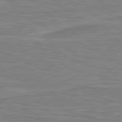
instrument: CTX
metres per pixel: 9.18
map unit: lApd
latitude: 80.7813
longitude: 172.3495
